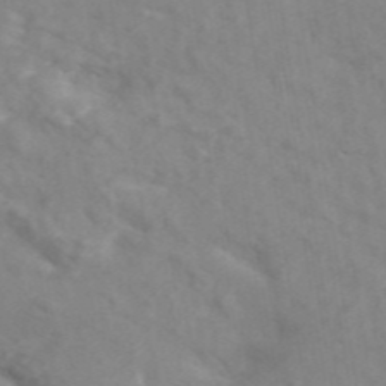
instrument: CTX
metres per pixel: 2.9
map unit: ANa
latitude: 45.7638
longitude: 26.7652
